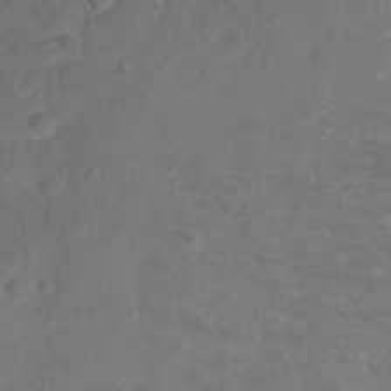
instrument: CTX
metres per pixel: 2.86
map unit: Ht
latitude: -7.8989
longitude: -36.5546
